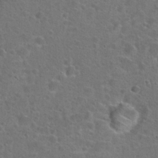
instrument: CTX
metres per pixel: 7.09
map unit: Hto
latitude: 23.5938
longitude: -46.8191
